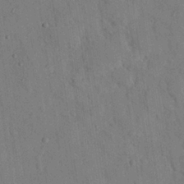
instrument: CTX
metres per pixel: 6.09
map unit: eHh
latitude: 26.3089
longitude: -76.7813
